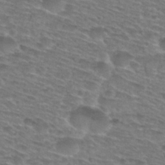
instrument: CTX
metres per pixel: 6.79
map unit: Hto
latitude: 28.9325
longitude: -47.5560
